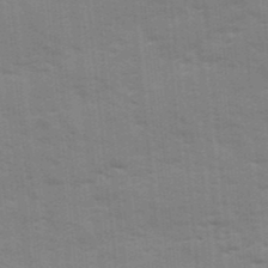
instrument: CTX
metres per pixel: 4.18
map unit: Ave
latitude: 12.5924
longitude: -102.1955
